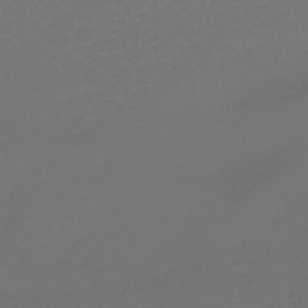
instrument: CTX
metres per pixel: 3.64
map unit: lHb
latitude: -43.7099
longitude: 77.8800
